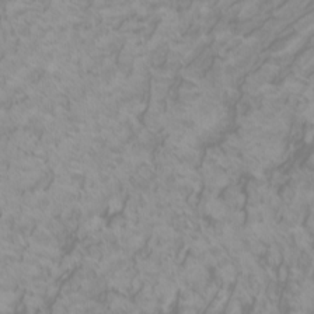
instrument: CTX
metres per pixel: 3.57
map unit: Htu
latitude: -6.0472
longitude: -74.5357
